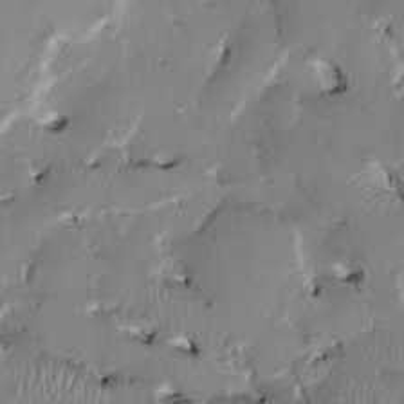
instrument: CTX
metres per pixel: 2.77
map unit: HNhu
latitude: 1.3481
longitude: -5.0647
